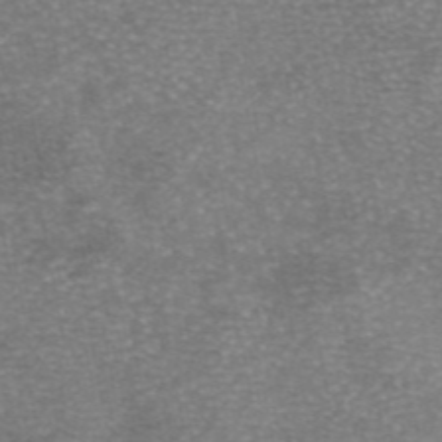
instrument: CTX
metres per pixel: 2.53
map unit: eAb
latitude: 46.2901
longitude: 104.6140
